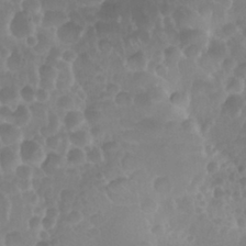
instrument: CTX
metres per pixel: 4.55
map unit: Nhu
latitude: 28.8569
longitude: -55.8772
